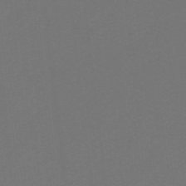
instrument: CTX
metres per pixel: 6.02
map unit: eHb
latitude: -49.4644
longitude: 83.7477
